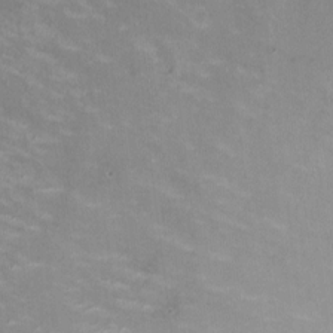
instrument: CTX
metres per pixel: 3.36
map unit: HNhu
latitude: -0.7464
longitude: -4.2900
